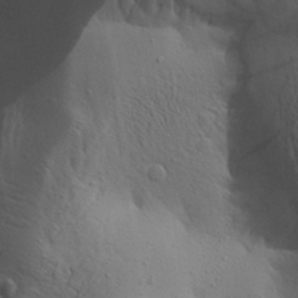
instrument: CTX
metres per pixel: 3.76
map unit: Aa
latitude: 25.6693
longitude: -144.0633
